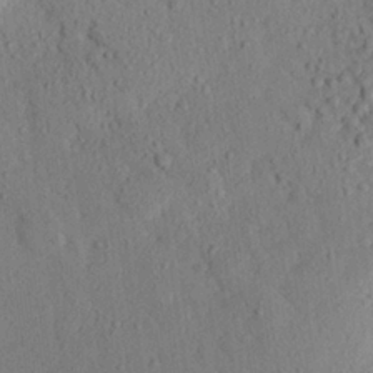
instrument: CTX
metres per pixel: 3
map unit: eHh
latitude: 25.1592
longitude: -80.0822
